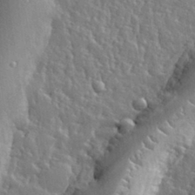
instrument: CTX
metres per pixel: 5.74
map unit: eHh
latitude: 31.9717
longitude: -79.4616
